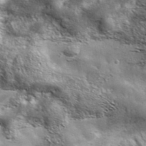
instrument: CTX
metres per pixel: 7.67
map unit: ANa
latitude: 39.6883
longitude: -90.7057
